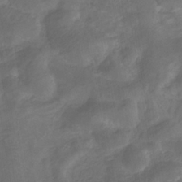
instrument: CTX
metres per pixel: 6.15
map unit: eHb
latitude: -33.0865
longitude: 72.2928
